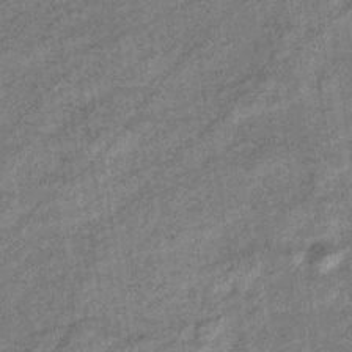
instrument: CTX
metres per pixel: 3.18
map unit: eHb
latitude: -38.8597
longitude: 79.3698
